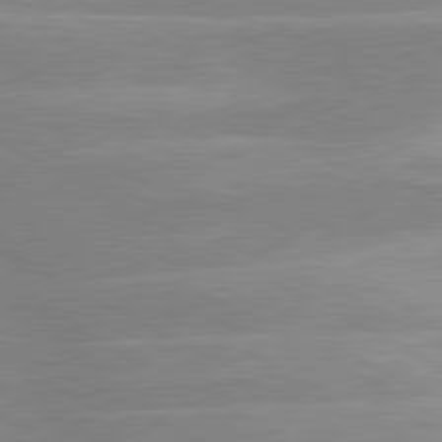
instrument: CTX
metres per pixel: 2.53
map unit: lApd
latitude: 80.6679
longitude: -124.4790
